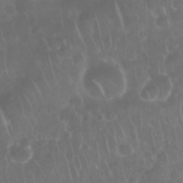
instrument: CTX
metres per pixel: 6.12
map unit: Nhu
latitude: 28.4412
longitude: -63.9528
